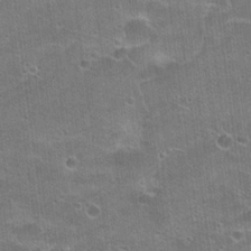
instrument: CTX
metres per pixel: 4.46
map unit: Hto
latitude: 21.8395
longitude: -42.8569
